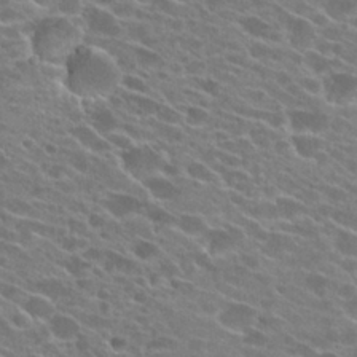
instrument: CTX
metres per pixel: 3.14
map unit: Hto
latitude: 25.1592
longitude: -42.9136
